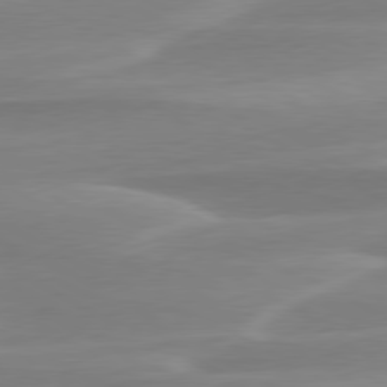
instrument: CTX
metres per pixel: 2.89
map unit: lApd
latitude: 79.5371
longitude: -114.7813
